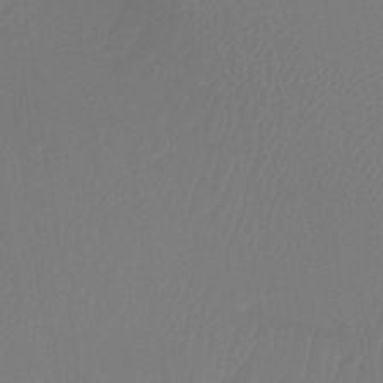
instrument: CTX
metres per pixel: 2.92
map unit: Ht
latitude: -12.4629
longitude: -48.6490
